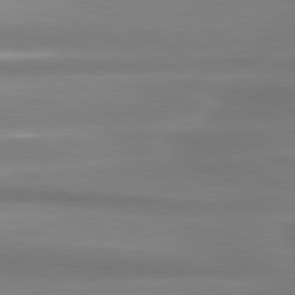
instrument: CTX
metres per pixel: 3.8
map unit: lApd
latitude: 80.8002
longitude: -135.8961
